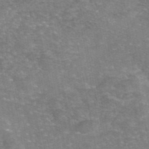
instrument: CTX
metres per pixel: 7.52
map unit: eAb
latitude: 45.9150
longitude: 105.5777
